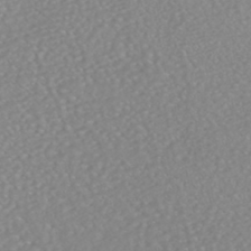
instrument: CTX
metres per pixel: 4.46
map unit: HNhu
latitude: -46.9164
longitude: 104.6329
